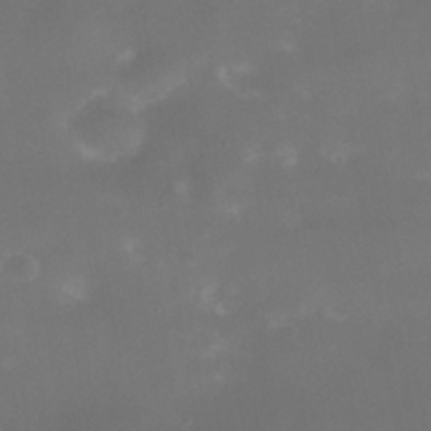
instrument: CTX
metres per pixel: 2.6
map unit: Nhe
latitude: -38.2740
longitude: -118.4979
